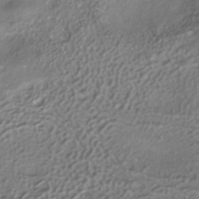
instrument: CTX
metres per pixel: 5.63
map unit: ANa
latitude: -37.2187
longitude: 94.9163
